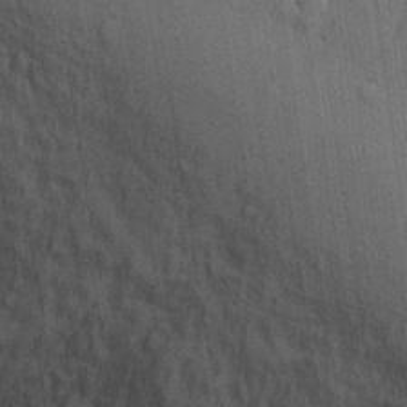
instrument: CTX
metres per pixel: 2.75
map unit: Hto
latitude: 13.7828
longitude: -34.1955
